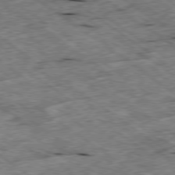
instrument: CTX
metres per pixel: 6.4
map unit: Ap
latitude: -79.4643
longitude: -88.1767
